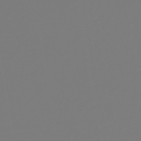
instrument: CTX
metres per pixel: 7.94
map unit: lHb
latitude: -47.1998
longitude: 72.5007
